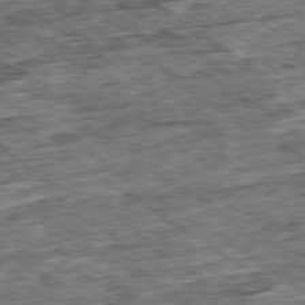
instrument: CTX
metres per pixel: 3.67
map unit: Ap
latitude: -79.5021
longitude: -85.1025
